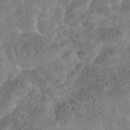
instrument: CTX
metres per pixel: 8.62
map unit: Nhe
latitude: -39.3132
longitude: -117.8206
